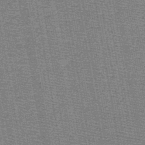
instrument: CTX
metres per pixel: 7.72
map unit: HNb
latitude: -49.1054
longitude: -41.0836
